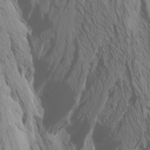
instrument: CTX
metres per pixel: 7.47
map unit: Htu
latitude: -6.4629
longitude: -70.5168
